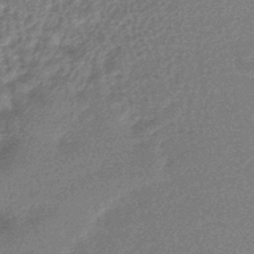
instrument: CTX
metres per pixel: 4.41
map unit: lHb
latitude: -41.7289
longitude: 66.5385
